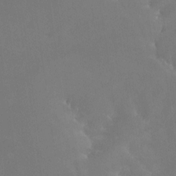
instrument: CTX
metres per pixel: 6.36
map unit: Nhe
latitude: -26.4251
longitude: -110.2712
